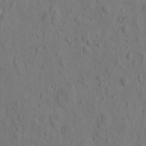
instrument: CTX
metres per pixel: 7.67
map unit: eHh
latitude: -2.8219
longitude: 18.2362
